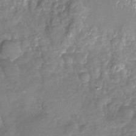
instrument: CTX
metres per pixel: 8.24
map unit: Nhu
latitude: -26.5951
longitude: -57.1970
